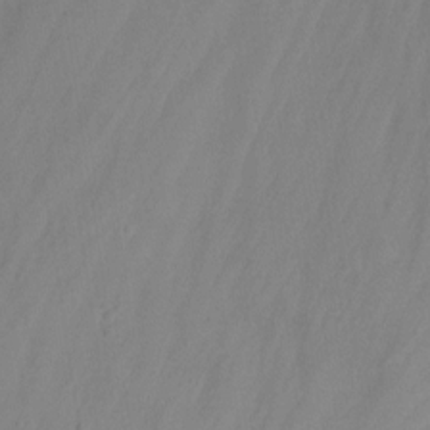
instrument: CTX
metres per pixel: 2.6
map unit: Nhu
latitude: -13.0487
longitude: -60.1578
